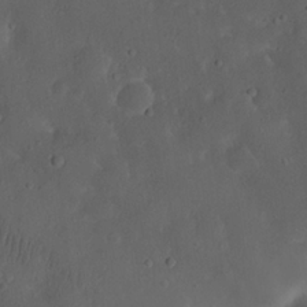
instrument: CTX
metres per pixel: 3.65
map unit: Nhu
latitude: 22.6112
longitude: -70.9136
